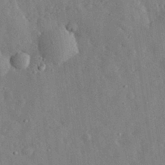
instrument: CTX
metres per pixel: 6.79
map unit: eHh
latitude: 30.5924
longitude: -77.6505
